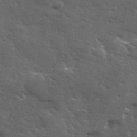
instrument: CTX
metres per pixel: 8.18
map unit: Ave
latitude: 11.6883
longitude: -103.8961
